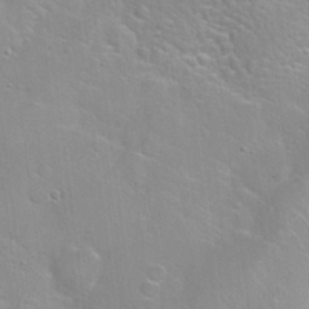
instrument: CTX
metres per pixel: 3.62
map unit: Hto
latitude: 22.0444
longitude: -52.3467
